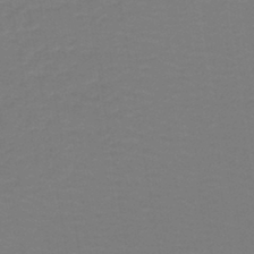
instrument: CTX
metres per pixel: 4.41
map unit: lHb
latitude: -42.3684
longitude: 52.8030
